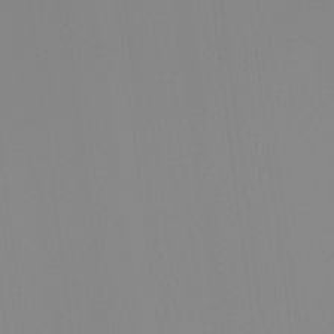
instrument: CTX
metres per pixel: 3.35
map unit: Ht
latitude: -14.5196
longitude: -51.4993
